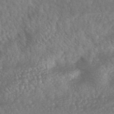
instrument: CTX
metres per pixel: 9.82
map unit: HNhu
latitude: -43.8611
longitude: 92.9164
